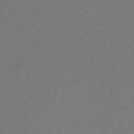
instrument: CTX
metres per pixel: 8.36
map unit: eHb
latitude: -29.9745
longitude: 67.8611
